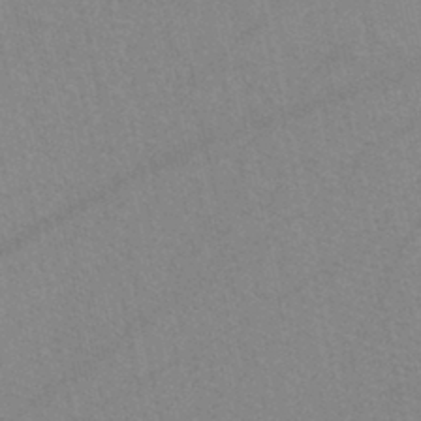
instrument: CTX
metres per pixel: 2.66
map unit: HNb
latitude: -45.3510
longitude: -41.9906
